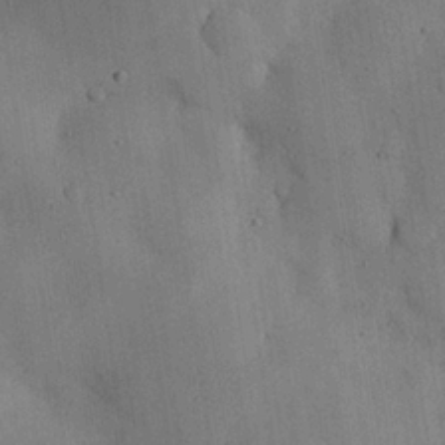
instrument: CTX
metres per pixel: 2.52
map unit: eHh
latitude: 25.1214
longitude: -71.6505
